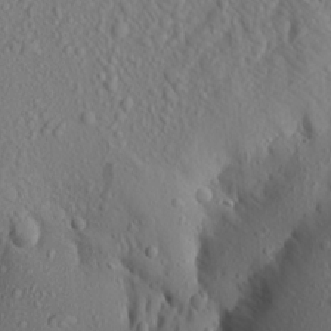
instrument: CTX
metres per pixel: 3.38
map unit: Aa
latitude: 16.3656
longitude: -143.9150
